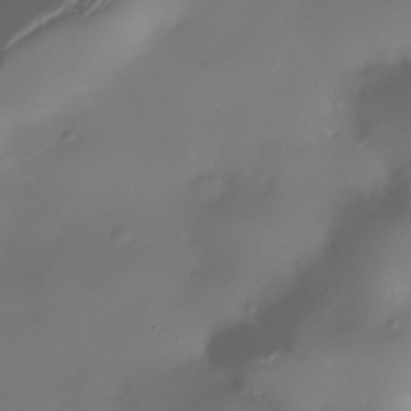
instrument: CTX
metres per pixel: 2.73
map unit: Nhe
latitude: -36.7841
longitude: -113.6505
